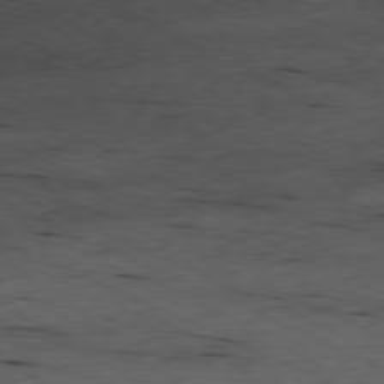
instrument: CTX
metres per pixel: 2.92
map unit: Ap
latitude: -79.3131
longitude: -68.1767
